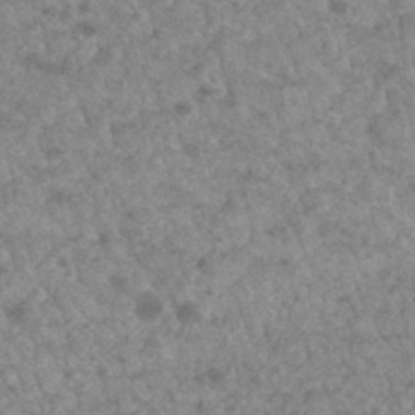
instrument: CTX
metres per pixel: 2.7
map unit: Hto
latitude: 33.2537
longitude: -49.4993
